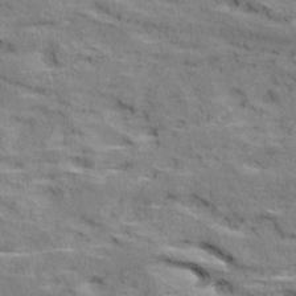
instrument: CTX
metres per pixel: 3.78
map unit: Ave
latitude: 18.6679
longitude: -135.8583
